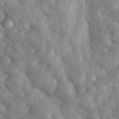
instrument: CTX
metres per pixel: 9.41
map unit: eHh
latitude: 34.7813
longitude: -68.3278
